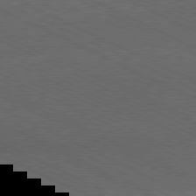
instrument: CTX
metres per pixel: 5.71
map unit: Hpe
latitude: -81.8423
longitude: 18.0283
